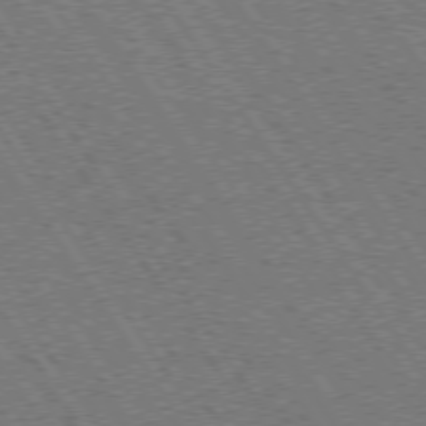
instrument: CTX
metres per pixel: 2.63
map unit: Hpe
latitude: 73.7450
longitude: -141.5938
